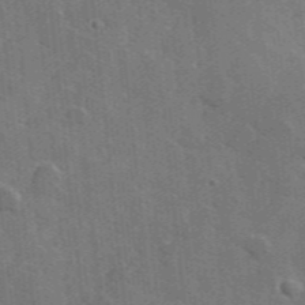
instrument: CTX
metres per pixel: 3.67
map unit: lHvf
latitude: 35.8205
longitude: -90.8002
